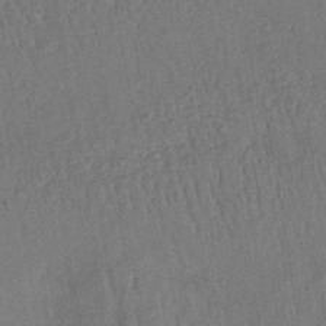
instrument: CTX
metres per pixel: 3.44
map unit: lHb
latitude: -39.7289
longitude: 62.7841
